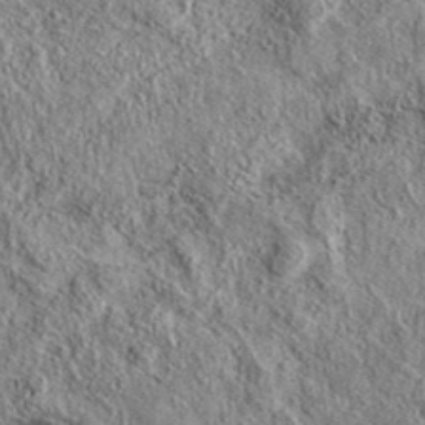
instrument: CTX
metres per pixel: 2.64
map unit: eAb
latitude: 37.1781
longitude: 109.8233
